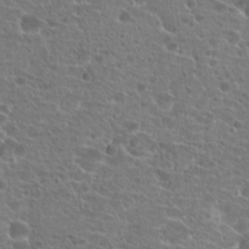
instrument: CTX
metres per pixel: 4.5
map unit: Hto
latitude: 21.3482
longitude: -41.0458
